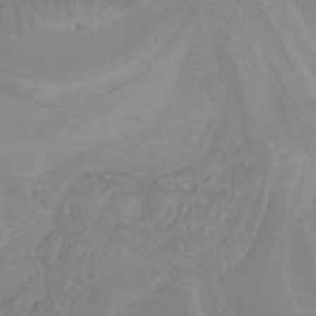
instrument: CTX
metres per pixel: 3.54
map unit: Htu
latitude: -13.2187
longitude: -70.4034
